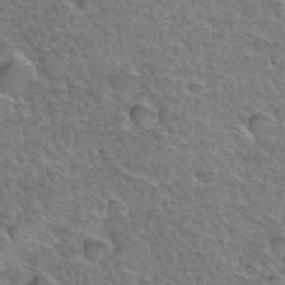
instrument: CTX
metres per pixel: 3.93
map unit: Hto
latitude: 35.6316
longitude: -47.2537
